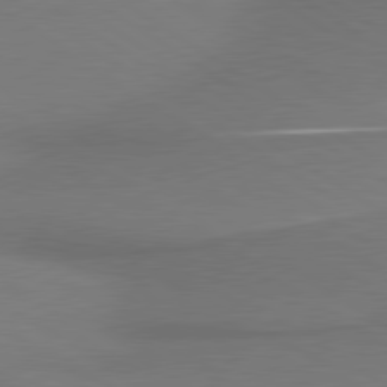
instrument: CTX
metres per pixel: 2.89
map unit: lApd
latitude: 79.9528
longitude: 178.5951
